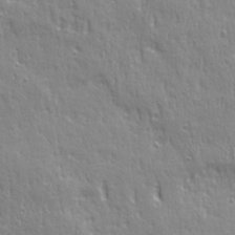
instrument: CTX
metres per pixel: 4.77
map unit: Ave
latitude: 22.0633
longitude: -135.0836
